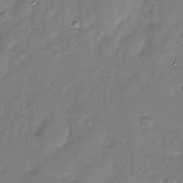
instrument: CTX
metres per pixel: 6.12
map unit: Nhu
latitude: -28.0661
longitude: -65.1781
